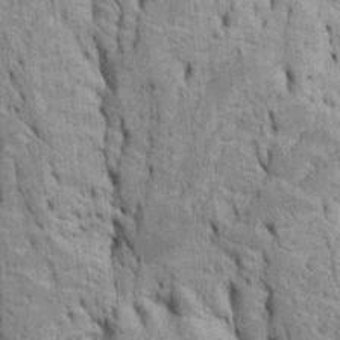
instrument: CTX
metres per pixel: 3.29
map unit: Htu
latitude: -5.3887
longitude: 152.5762
